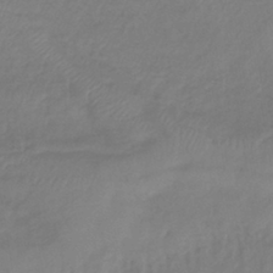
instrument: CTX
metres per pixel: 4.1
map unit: lHb
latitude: -42.0661
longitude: 81.0109
